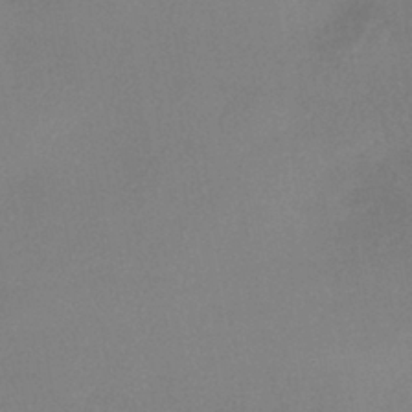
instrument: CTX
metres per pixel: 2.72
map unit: eHh
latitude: -41.5588
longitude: 120.4818
